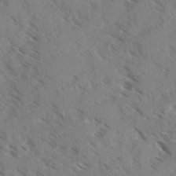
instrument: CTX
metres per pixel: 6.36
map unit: Ave
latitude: -0.1039
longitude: -110.7624
